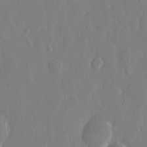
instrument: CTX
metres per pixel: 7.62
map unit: eHh
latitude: 12.5357
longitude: -71.2348
